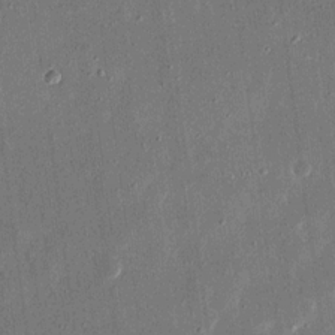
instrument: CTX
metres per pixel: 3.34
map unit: eHh
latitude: 16.6679
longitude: -70.7246
